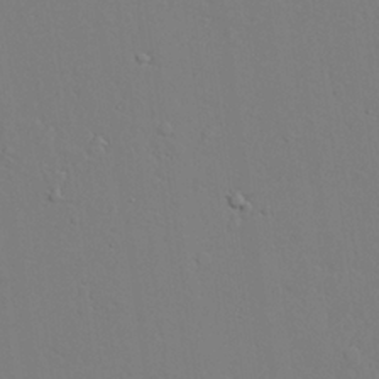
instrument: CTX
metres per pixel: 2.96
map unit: lAvf
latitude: 24.7624
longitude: -109.8583
